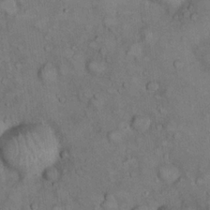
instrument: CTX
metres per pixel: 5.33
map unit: eHh
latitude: 22.2900
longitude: -60.5734
